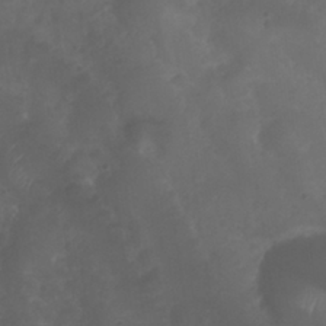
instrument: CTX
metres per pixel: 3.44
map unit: Nhu
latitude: 28.5546
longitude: -55.9339
